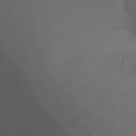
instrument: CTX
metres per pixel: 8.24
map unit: Nhu
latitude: -13.1242
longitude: -68.8380
